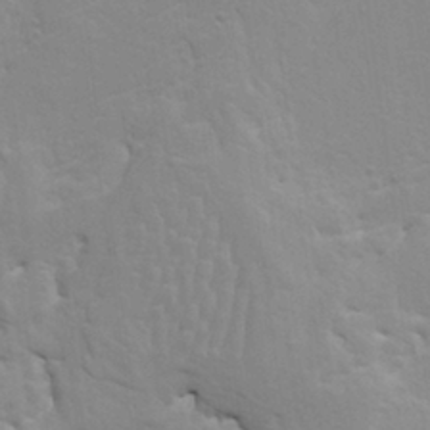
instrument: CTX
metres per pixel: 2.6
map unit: HNhu
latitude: 4.3656
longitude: 3.6910
